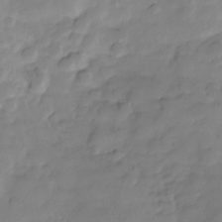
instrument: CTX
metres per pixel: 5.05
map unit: Hve
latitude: -30.3495
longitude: 95.5399
